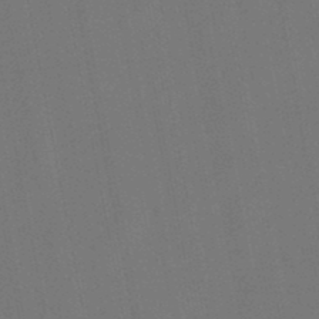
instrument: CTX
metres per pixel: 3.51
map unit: lHb
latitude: -47.5777
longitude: 71.8422
